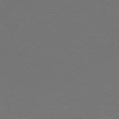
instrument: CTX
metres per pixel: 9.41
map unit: Hpe
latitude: 75.8772
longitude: -131.0837
